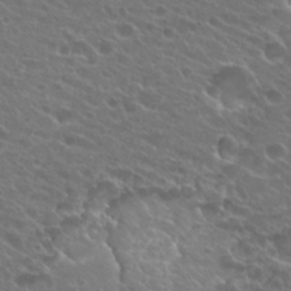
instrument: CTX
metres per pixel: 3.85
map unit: Hto
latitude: 24.5545
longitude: -37.9717
